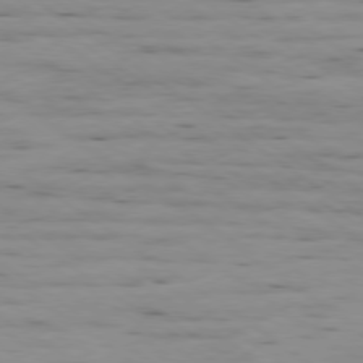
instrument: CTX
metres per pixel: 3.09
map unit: Ap
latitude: -79.4265
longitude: -101.6883
